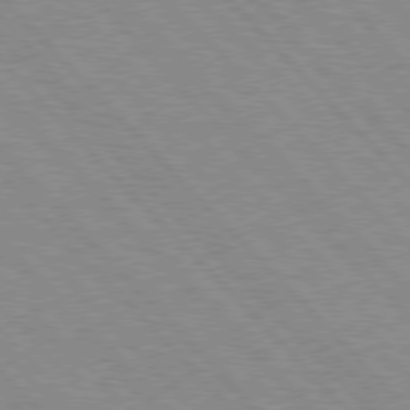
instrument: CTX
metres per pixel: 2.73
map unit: Hpe
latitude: 76.4979
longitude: -126.7813
